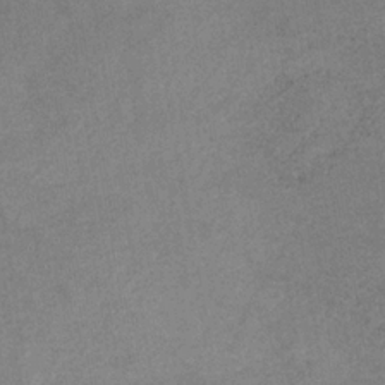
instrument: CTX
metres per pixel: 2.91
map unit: HNb
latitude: -32.0661
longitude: 61.8800
